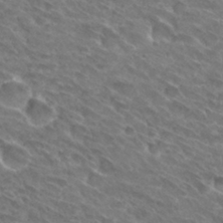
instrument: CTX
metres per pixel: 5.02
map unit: Hto
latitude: 31.4049
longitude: -44.2333
